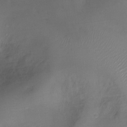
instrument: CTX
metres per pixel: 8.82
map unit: Ht
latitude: -8.3117
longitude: -27.8961
